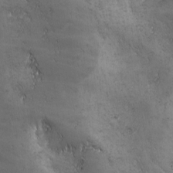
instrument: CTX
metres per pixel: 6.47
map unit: Ave
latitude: -7.1242
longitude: -121.5749
